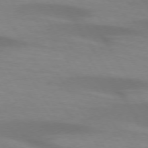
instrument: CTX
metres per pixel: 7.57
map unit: lApd
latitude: 73.2915
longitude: -53.4805
